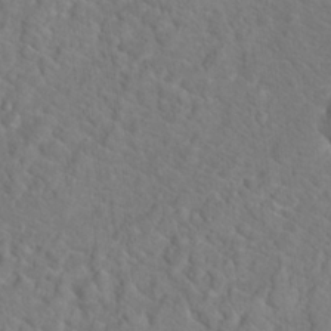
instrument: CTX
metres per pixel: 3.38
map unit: Hto
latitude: 18.6301
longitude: -37.2537
